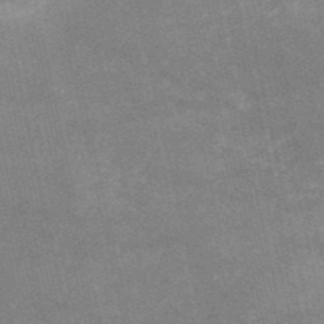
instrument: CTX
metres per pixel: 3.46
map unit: HNb
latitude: -52.4818
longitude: -39.6883
